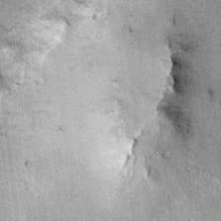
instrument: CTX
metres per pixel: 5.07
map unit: Ht
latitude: -3.0864
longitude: -12.5546
